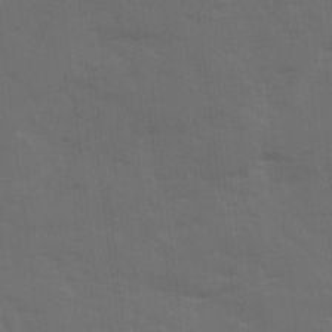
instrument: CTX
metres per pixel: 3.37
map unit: Ave
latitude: 19.1403
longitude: -130.4601
